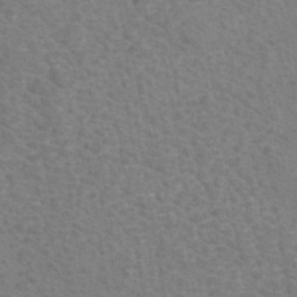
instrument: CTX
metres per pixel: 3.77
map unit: eHh
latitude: -40.6896
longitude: -29.7072
